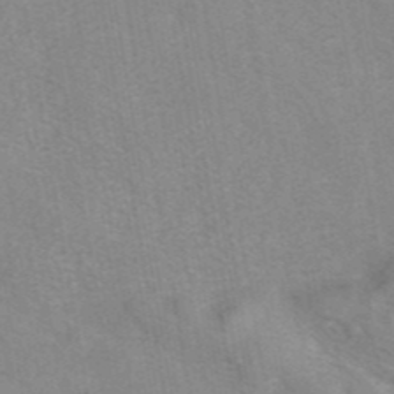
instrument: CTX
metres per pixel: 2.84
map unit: eAb
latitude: 42.1767
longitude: 107.1998
